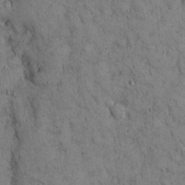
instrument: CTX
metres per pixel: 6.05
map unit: Hto
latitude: 13.0459
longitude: -59.9717
